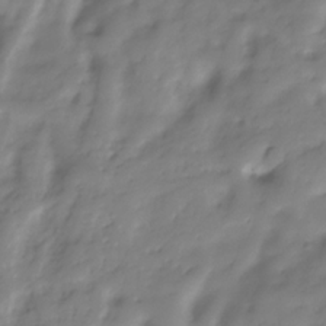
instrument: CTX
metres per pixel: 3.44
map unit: Hve
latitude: -31.1620
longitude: 90.0283
